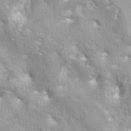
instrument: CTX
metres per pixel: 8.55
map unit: lAa
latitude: -5.7288
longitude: -125.6316
